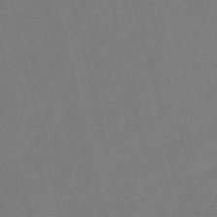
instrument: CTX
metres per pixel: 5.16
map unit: HNb
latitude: -53.6721
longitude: -48.1578
